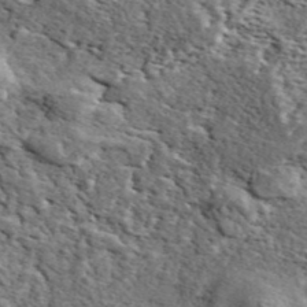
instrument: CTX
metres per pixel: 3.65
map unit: ANa
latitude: 43.8583
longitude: 45.4265
